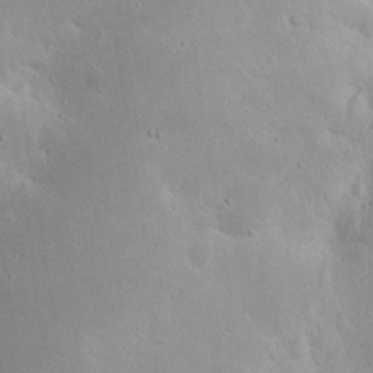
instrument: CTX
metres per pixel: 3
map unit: Nhu
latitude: 23.8772
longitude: -72.7058
